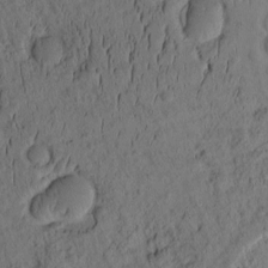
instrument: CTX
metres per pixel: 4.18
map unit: eHh
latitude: -1.2376
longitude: 15.8234
